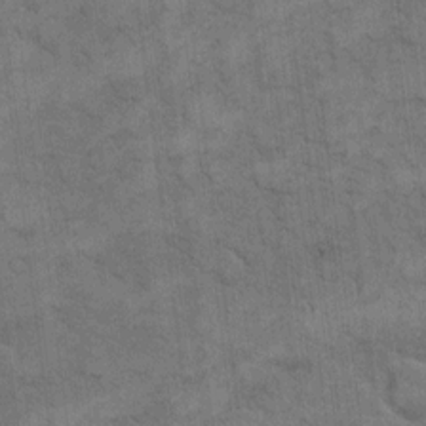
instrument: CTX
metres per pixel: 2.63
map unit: eHh
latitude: 13.0081
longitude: -65.3293
